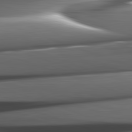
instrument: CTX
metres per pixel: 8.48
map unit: lApd
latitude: 82.4412
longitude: -144.3656
